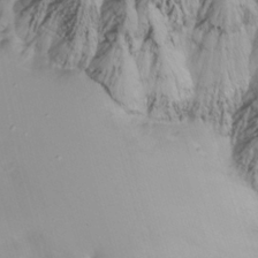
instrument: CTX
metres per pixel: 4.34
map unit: Nhu
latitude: -13.8611
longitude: -60.5357
